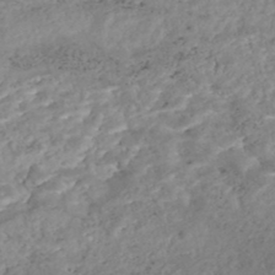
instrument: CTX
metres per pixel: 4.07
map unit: Nhe
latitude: -48.0283
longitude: -173.0836
